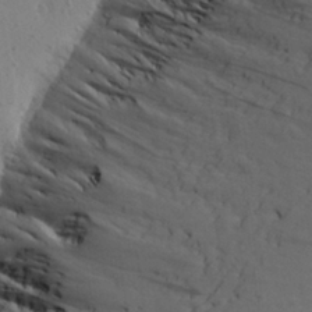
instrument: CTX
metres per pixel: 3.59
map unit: Aa
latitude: 27.6505
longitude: -143.3671
